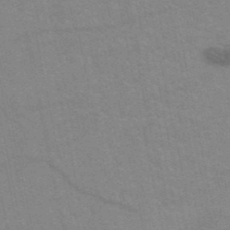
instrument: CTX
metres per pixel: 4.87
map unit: HNb
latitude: -52.4818
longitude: -44.1766
